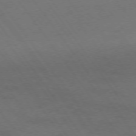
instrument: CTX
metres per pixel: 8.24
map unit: Ap
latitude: -75.8612
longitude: -64.9136
